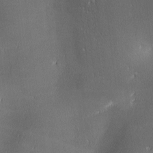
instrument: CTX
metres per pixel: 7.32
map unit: lAa
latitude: 1.8394
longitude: -116.9703
